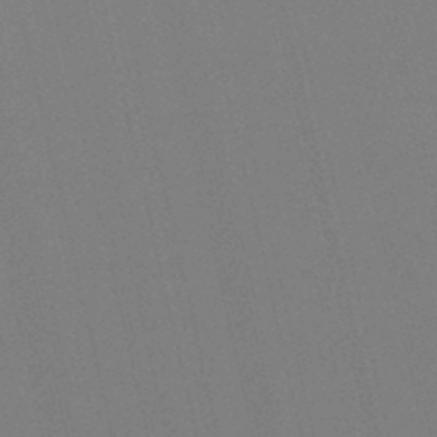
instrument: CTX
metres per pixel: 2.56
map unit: lHb
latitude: -47.4265
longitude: 60.6707
